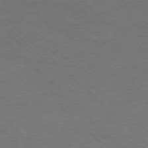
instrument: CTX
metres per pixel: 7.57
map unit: Ap
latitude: -78.3117
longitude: -68.7813
